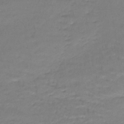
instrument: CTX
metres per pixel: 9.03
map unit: lHb
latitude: -42.8219
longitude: 58.5195
